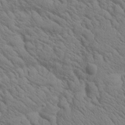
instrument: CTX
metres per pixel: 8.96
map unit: Htu
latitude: 0.6301
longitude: 174.9163
